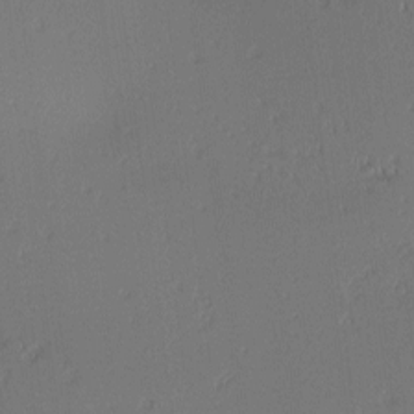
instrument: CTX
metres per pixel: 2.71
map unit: lAa
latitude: 2.0822
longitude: -115.7827
